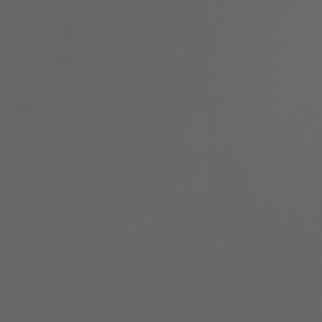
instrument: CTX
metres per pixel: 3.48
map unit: Ht
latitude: -3.5399
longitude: -60.4979
